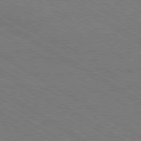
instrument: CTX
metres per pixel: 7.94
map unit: Hpe
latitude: -80.5196
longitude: 16.1228
